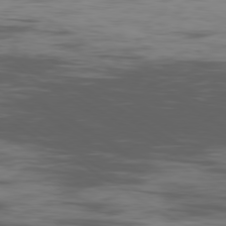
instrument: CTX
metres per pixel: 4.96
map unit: Ap
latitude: -80.0094
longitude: -102.7246
